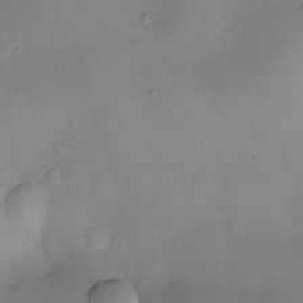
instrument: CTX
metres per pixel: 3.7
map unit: eHh
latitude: -22.9920
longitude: 15.2943
